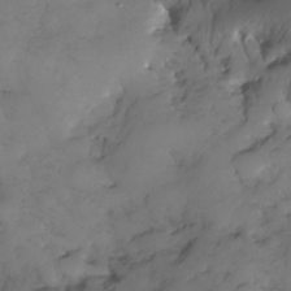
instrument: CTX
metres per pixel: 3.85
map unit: Nhe
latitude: -34.9164
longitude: -144.3089
